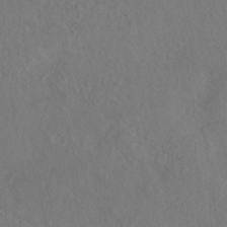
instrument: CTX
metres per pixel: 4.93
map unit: HNhu
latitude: -41.8611
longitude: 101.4643
